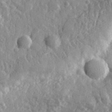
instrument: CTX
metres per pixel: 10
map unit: eHh
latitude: 32.4412
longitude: -79.8017
